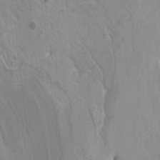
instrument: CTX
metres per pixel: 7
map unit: Nhu
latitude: -10.0661
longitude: -75.4238
